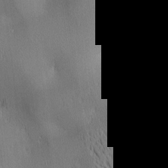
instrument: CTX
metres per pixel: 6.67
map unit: lAa
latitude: 3.2159
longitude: -116.7057
